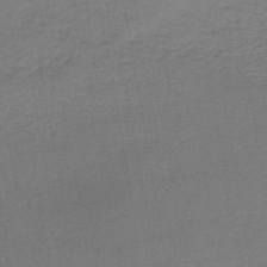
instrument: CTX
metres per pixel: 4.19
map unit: lHb
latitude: -45.5399
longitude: 57.5966
